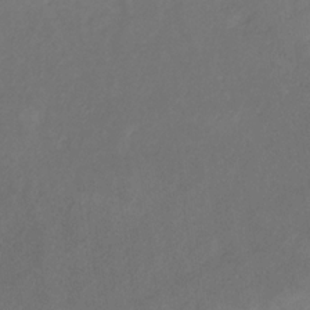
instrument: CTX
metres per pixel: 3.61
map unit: HNb
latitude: -31.0108
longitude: 62.8408
